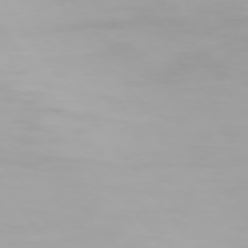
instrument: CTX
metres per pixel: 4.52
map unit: Hpe
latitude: 74.1956
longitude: -129.1025
